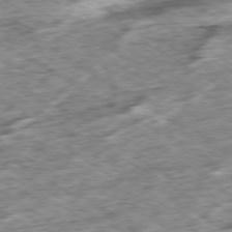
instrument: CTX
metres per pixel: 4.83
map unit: Ap
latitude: -79.9178
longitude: -84.1389
